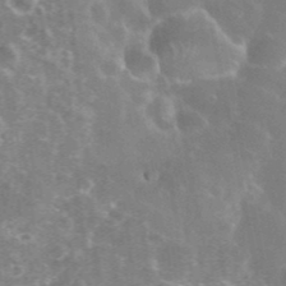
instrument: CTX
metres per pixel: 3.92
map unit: eHh
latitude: 35.7638
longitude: -59.4426
